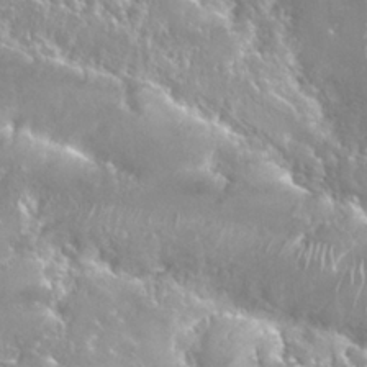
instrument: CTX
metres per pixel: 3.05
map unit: Nhu
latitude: 25.4615
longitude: -60.4412
